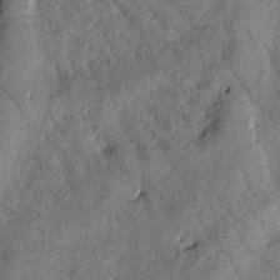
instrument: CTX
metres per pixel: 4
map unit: Htu
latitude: 0.1955
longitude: 175.7099
